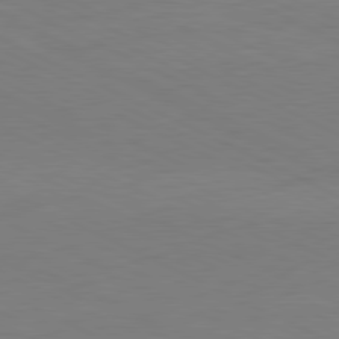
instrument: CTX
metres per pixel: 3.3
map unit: Ap
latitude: -81.8423
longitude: -71.7261
